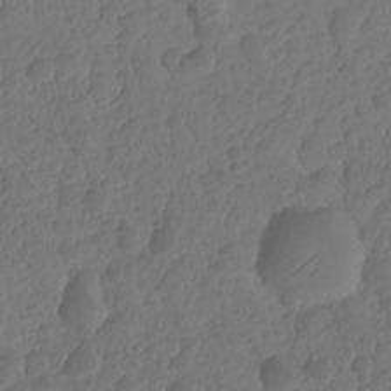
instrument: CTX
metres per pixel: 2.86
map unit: HNhu
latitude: -24.4062
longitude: 50.2550
